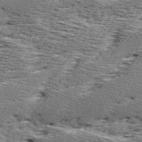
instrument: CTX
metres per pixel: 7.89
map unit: Ave
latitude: 16.9136
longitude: -137.7828
